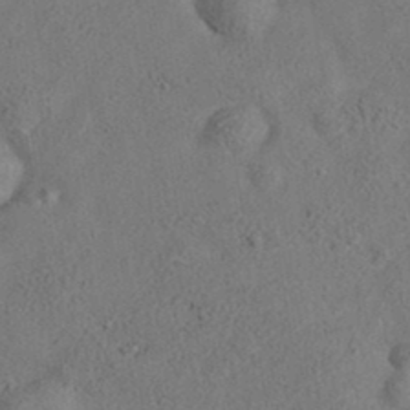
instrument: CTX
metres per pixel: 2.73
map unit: eAb
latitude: 35.4993
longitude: 111.3698
